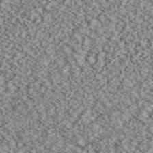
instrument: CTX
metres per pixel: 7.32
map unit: ANa
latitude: 40.3845
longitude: 30.1983
